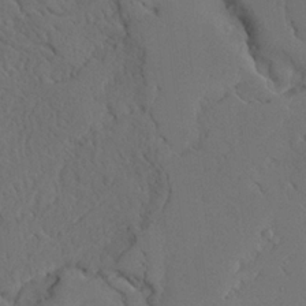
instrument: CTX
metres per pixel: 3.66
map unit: Ave
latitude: 23.4048
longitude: -132.0255
